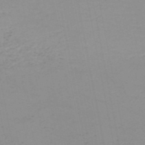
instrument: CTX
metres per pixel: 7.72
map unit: HNb
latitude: -51.1431
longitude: -53.2537
